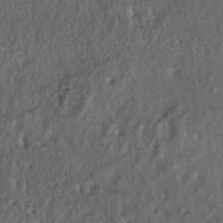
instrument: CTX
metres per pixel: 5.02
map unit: lAa
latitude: -5.8422
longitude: -124.8002
